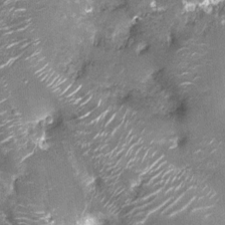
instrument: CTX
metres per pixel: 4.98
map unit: Nhu
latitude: -12.8786
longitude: -23.0647
